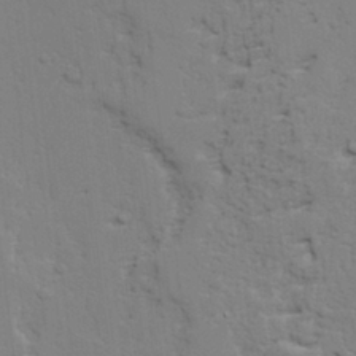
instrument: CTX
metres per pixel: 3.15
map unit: lAvf
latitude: 25.1781
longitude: -109.5938
